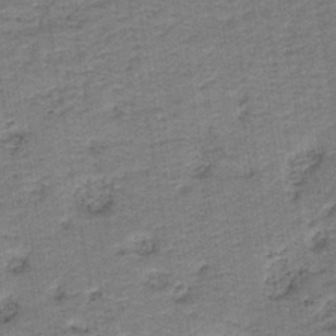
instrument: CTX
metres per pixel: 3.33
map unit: HNb
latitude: -39.0676
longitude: 50.4251
